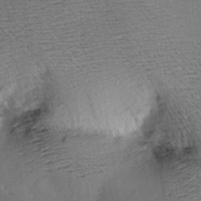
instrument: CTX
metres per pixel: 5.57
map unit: Aa
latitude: 9.1970
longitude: -141.9150
